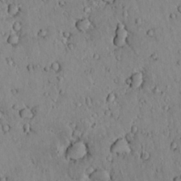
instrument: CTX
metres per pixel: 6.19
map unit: lAvf
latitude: 9.7639
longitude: 168.8974
